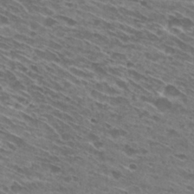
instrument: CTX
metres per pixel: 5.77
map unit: Hto
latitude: 29.9150
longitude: -45.7827
